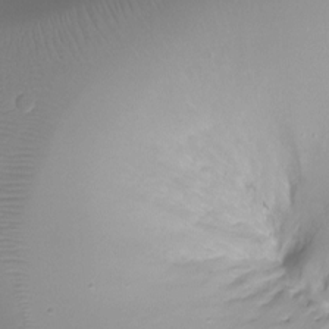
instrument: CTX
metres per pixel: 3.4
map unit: Ht
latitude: -12.7652
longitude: -45.1214
